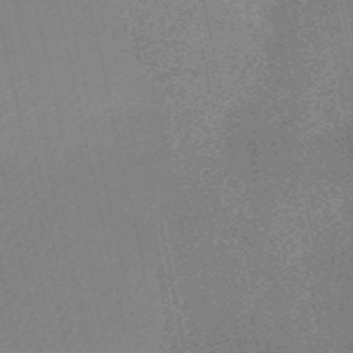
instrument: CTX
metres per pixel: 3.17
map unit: HNb
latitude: -53.1620
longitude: -49.4048
